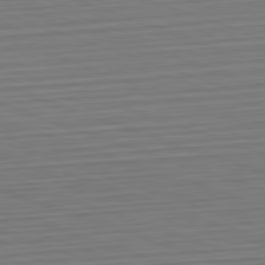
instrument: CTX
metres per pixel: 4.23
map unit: Hpe
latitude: -82.6518
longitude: 13.9556
